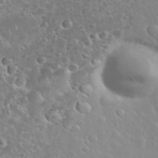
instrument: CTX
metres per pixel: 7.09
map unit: eHh
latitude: 35.6505
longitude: -60.3845
